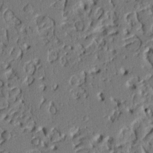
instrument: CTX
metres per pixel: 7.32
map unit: Nhu
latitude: 20.3279
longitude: -78.3279
